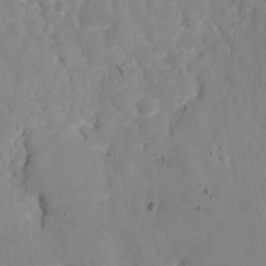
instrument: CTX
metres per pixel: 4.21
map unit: eHh
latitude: 9.0648
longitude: -70.9514
